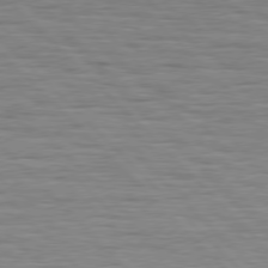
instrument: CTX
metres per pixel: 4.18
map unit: Hpe
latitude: 76.9702
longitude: -127.1025
